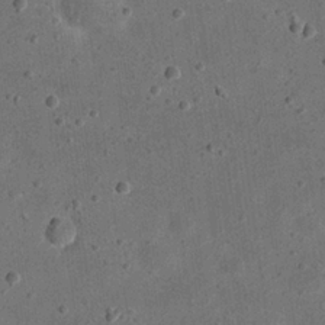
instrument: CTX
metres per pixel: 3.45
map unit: eHh
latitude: 23.3293
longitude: -68.6113
